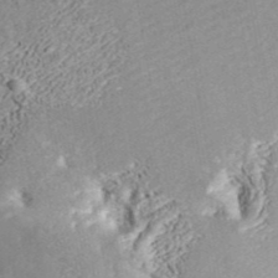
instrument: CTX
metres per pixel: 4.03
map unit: ANa
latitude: 42.3467
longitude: 33.0865
